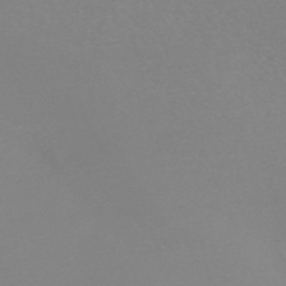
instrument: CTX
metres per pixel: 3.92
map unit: HNb
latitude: -45.9745
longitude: -42.1200
